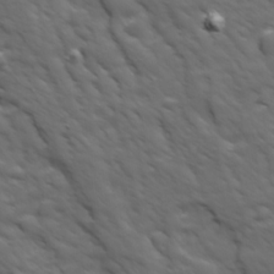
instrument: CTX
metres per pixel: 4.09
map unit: Ave
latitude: 18.8380
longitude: -133.9717
